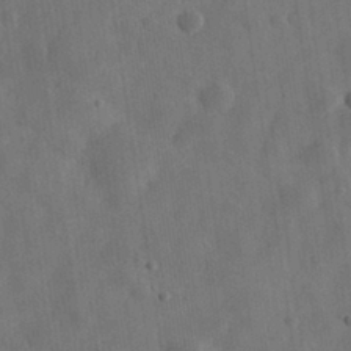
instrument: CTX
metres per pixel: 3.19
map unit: eHh
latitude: 30.5735
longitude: -73.9339
